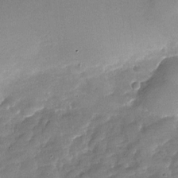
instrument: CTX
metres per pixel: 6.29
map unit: Nhu
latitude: -27.8422
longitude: -62.1767
